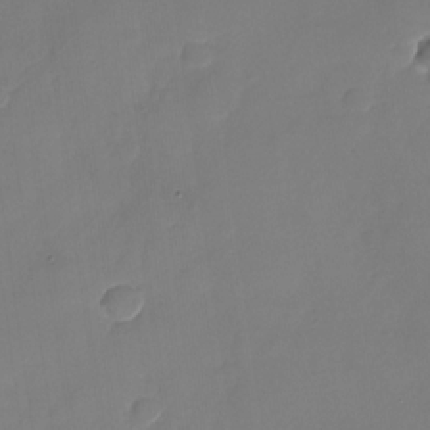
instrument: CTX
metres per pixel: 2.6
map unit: Nhu
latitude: -28.0661
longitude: -64.8380
